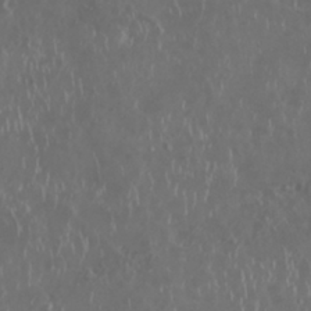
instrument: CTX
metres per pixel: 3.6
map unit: Nhu
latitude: 29.5182
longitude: -59.3104
